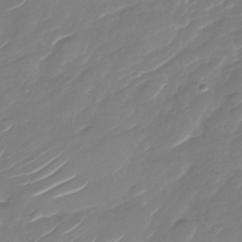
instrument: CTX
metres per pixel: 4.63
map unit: Nhu
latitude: -29.7100
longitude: -72.1956
